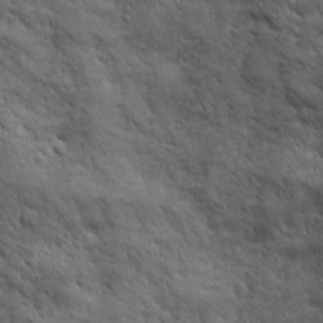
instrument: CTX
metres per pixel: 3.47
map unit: Ave
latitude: 19.4804
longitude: -134.4412
